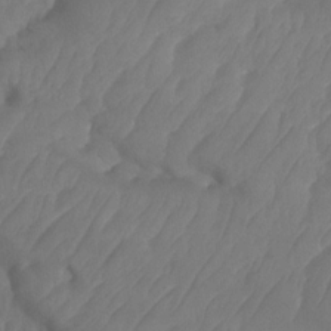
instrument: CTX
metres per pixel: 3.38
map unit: HNhu
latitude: -24.7274
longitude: 49.9745
